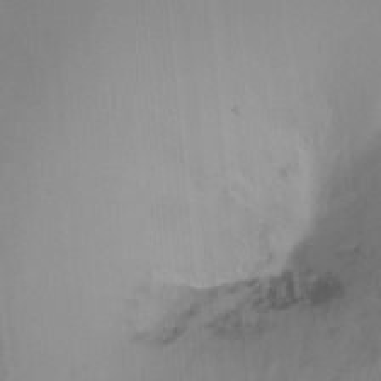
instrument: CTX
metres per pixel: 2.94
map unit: Ht
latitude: -11.6911
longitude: -46.6302
